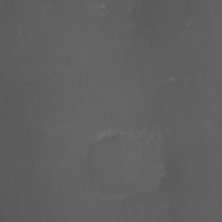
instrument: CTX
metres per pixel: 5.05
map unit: eHh
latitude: -1.8045
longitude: -79.0648
